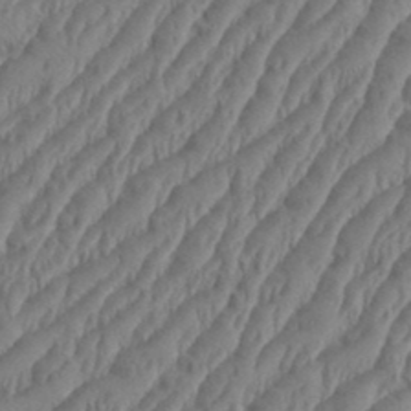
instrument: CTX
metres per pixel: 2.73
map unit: eHh
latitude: 36.5924
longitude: -137.8017
